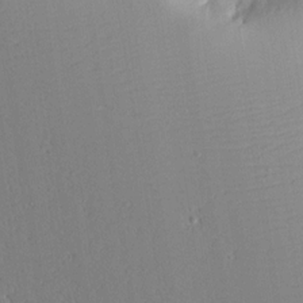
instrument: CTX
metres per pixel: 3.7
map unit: Aa
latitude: 17.5938
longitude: -126.4034
